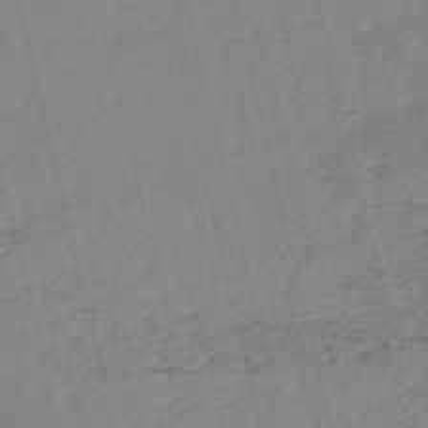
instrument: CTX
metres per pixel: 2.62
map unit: HNb
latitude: -53.8989
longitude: -36.9514
